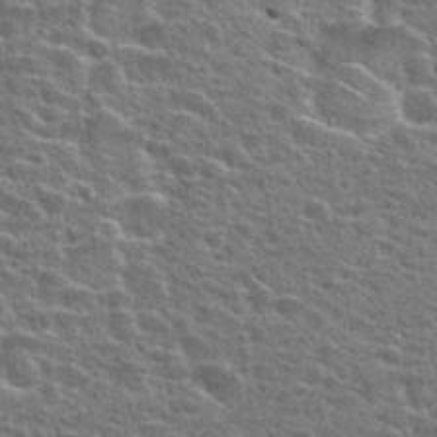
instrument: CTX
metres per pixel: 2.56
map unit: Hto
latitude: 24.6490
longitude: -47.6316
